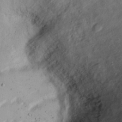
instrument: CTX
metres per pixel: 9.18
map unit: Nhu
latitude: 21.7639
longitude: -70.7624
